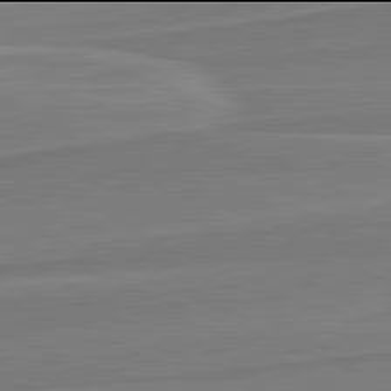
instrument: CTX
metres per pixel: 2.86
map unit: lApd
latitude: 81.9906
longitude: 140.7085
